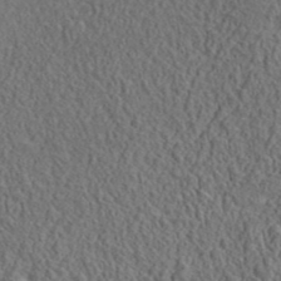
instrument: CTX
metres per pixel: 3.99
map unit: ANa
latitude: 42.5735
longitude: -87.5182
